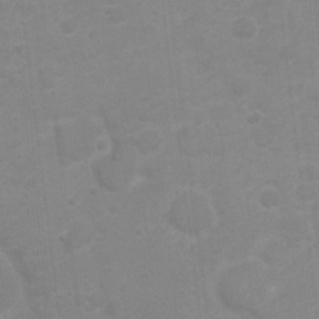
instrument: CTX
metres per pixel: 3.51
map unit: Nhu
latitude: 4.3278
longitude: -17.8205
